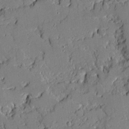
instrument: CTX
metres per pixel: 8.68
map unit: Ave
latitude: 18.6112
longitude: -128.0255
